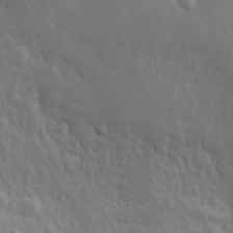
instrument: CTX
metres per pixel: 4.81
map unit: Hve
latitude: 25.0269
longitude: 145.5210
